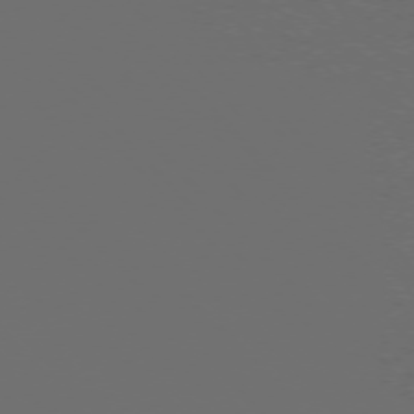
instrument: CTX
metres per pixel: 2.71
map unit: Ap
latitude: -76.1984
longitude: -62.8569
